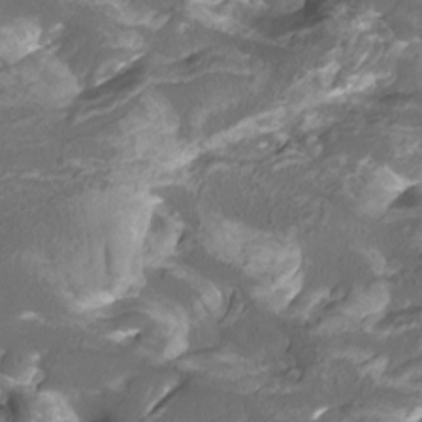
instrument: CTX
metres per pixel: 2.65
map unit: Htu
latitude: -11.9745
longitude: -73.8772
